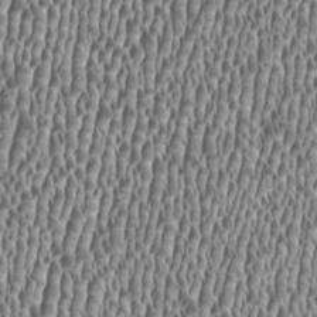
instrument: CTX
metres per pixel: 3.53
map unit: HNhu
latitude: -0.3873
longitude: 0.8975
